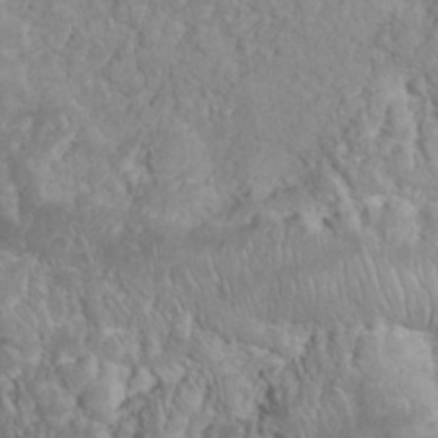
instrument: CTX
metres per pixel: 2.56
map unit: eHh
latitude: 32.6302
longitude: -64.2900
